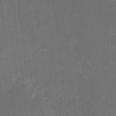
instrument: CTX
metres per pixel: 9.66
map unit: eHh
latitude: 5.4048
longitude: -69.5938
